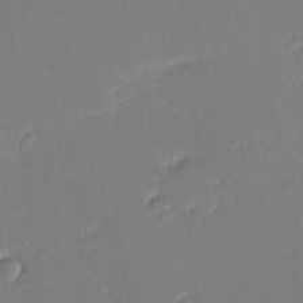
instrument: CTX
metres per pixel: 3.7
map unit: eHh
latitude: -3.2375
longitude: -83.7449
